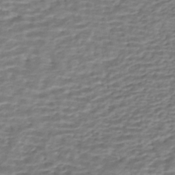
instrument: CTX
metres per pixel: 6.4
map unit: HNhu
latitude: -43.0864
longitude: 100.7463
